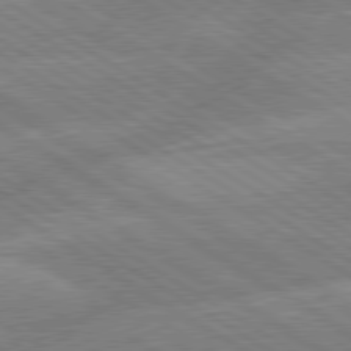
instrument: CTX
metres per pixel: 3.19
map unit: lApd
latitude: 79.7072
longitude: -133.3482
